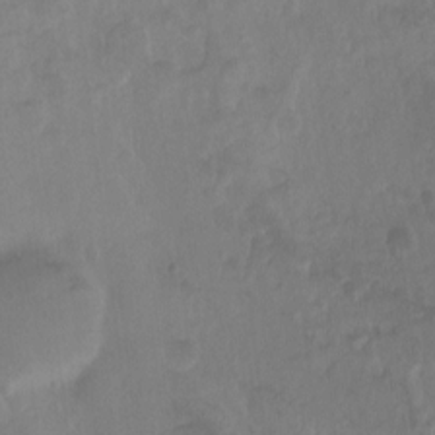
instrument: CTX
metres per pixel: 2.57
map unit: Ht
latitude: -8.1795
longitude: -39.7072
